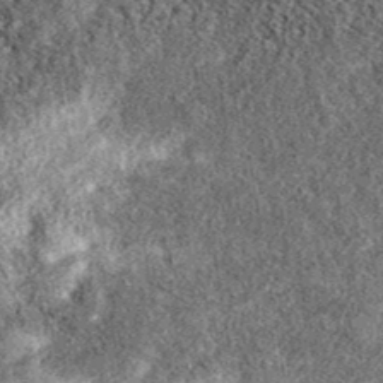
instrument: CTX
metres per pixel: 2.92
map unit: eAb
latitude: 39.0836
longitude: 106.5763
